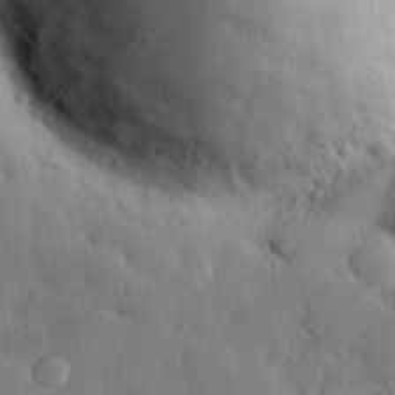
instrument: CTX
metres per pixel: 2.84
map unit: eHh
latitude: 28.9325
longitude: -79.0837
